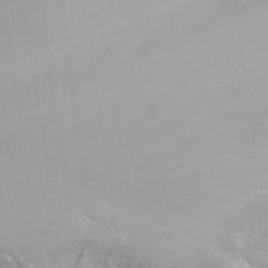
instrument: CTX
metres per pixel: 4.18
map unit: Nhu
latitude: -13.9178
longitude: -55.5560
